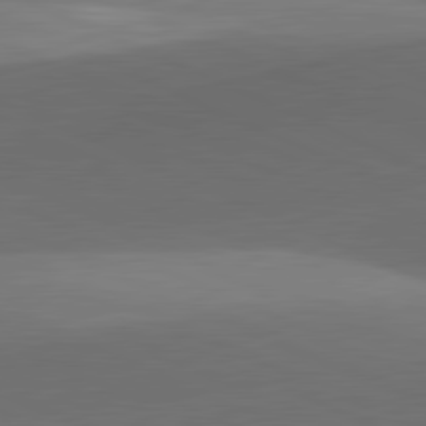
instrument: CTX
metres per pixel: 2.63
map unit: lApd
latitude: 81.6127
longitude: 133.5211
